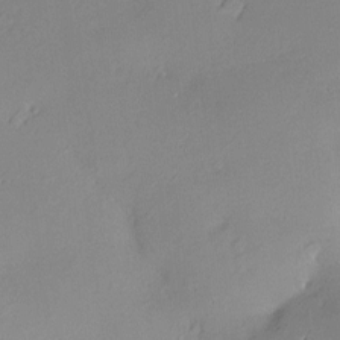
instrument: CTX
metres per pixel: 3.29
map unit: Hve
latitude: -9.4265
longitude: 174.5951
